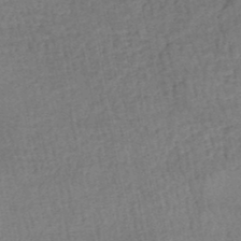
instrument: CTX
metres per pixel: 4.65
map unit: HNhu
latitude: -48.4062
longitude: 101.5588
